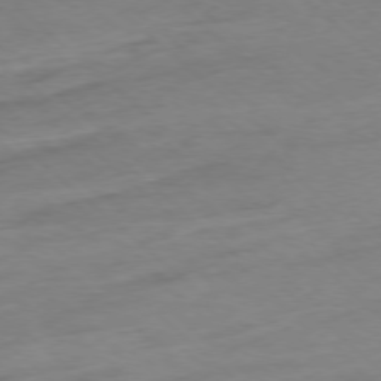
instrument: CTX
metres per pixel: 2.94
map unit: Ap
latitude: -77.8422
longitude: -97.2537
